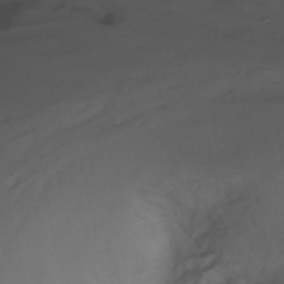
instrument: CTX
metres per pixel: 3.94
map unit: Nhu
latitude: -11.6533
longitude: -75.2348
